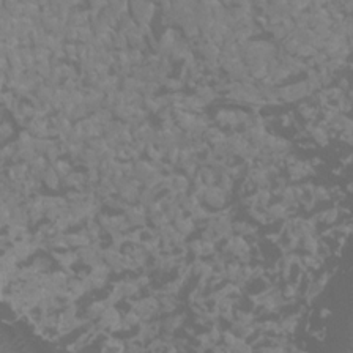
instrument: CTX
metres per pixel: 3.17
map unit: Ht
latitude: 1.8394
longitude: -20.9325
